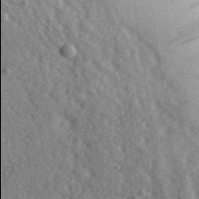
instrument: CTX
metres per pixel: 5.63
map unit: eHh
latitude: 32.5546
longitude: -77.9906
